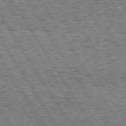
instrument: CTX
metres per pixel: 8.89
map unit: Hpe
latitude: 73.5938
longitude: -135.0269
